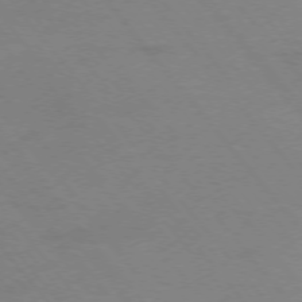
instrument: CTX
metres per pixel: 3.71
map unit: Ap
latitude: -76.0094
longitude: -70.8947
